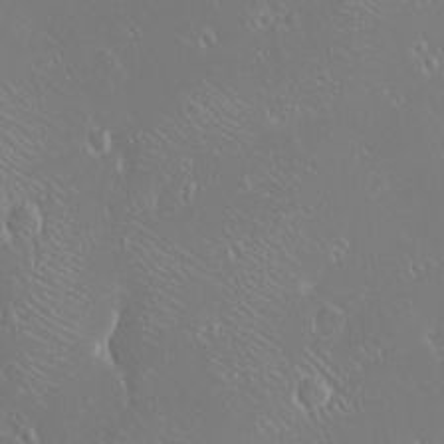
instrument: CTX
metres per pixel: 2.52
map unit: eHh
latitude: -8.8219
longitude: -69.5560
